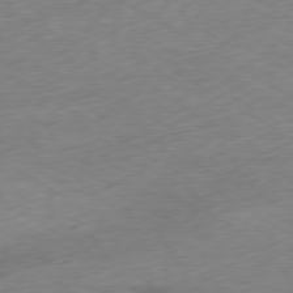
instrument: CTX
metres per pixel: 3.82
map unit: Ap
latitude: -79.0108
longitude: -57.5560
